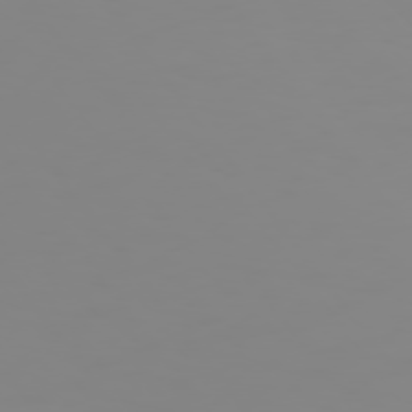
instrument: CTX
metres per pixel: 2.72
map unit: Hpe
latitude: 74.7624
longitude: -126.9514
